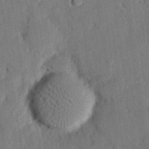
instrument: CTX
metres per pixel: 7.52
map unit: eHh
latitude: 26.4979
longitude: -81.5749
